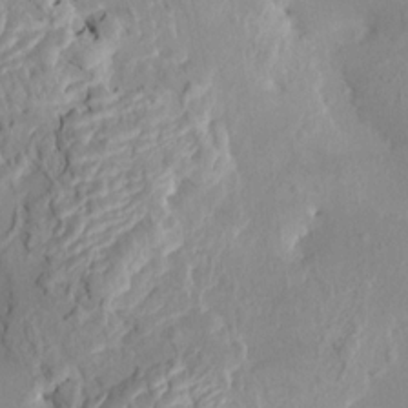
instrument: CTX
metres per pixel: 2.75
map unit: HNhu
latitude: 7.6316
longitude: -1.2537
